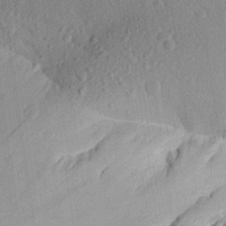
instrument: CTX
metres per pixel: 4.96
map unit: Aa
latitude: 27.8206
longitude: -143.8583
